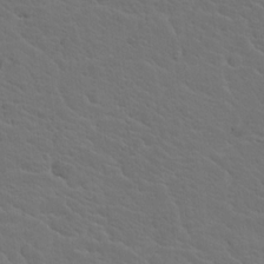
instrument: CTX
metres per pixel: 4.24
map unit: Hto
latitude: 18.2333
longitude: -33.3293
